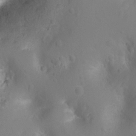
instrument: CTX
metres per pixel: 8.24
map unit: Ht
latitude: -3.4076
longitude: -26.5357
